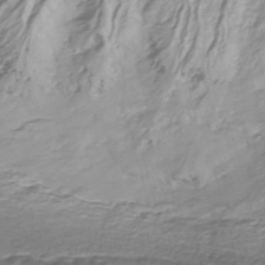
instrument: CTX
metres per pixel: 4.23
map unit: Nhe
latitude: -45.1620
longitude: 152.8974
